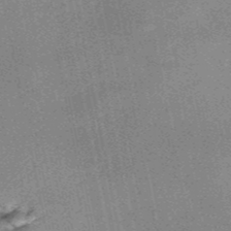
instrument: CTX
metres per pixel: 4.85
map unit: HNb
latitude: -52.1983
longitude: -49.4048
